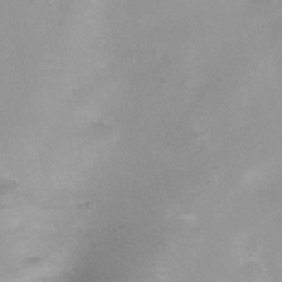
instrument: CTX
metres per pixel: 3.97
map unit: Nhu
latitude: 1.6316
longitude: -15.9906
